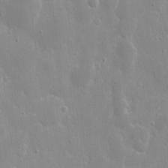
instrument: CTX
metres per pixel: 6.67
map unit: eHh
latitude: 9.4427
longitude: -69.8583
